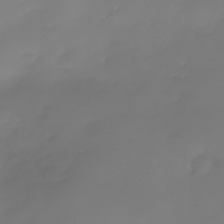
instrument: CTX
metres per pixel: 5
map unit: Nhe
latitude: -37.1242
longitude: -113.6316
